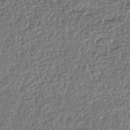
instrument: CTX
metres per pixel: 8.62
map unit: Nhu
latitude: -41.0108
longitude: -85.7828
